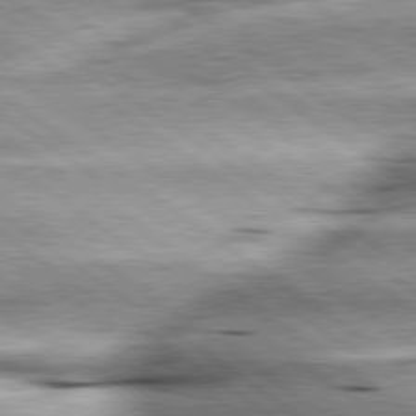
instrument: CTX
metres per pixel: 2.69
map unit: lApd
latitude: 79.6505
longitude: -140.9324
